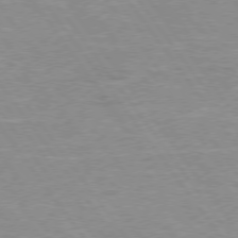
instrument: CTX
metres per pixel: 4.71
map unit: Hpe
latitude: 74.8380
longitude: -150.5356
